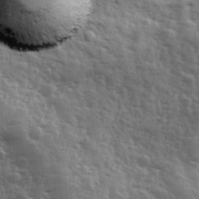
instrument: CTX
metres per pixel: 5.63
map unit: Ave
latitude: 12.4412
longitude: -103.1214
